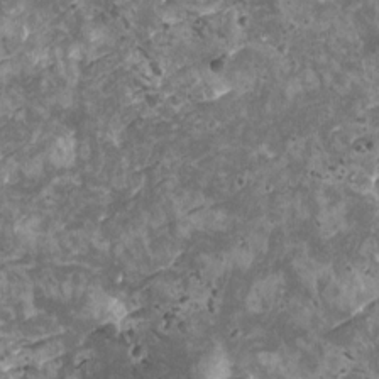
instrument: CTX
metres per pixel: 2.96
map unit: HNhu
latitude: 0.0633
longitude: 2.1416
